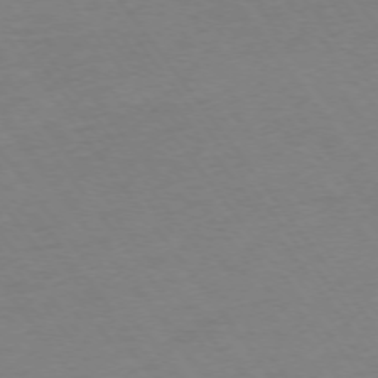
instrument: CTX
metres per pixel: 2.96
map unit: Ap
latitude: -74.7464
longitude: -67.4804
